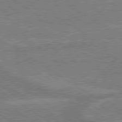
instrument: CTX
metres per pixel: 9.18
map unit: lApd
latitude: 79.3860
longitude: -162.5357
